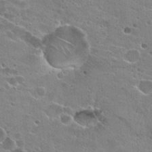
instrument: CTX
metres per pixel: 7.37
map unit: Hto
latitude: 23.5182
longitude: -42.7435
